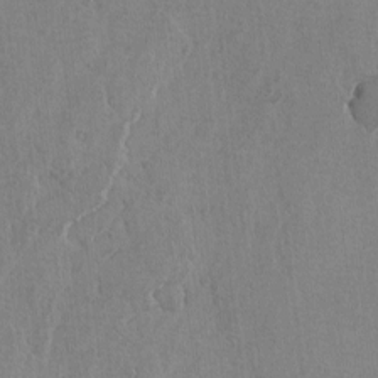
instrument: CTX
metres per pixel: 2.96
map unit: lAvf
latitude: -6.2739
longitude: -114.8946
